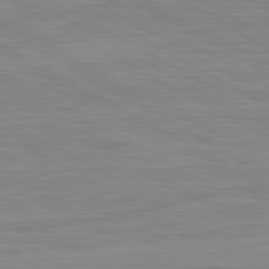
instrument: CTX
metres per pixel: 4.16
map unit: lApd
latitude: 80.8002
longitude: 171.8045
